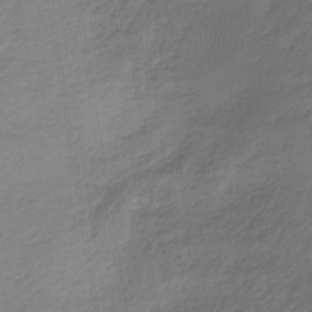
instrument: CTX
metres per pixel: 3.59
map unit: lHb
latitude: -36.9541
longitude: 71.5021
